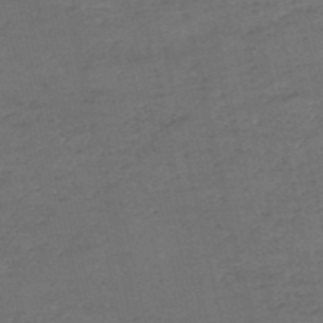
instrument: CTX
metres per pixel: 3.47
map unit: eHh
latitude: -54.6897
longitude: -89.5938
